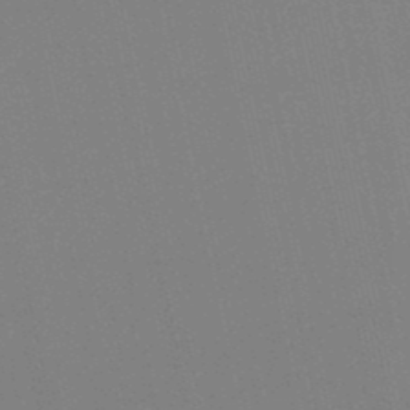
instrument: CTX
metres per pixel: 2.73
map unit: lHb
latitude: -48.7463
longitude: 69.1053
